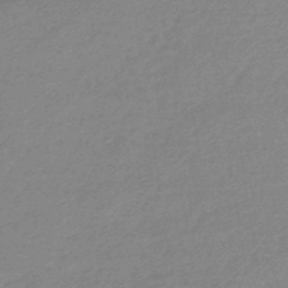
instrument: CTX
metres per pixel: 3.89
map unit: eHb
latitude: -45.1242
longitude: 89.8422
